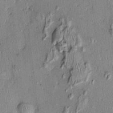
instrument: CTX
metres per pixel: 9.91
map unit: Ht
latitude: -0.2362
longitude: -14.4223
